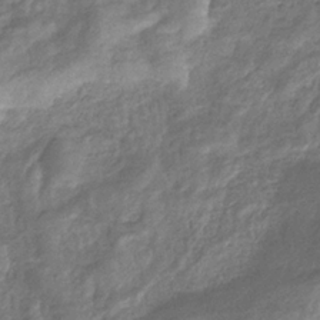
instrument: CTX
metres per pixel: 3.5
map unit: eHb
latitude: -33.0865
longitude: 73.5399
